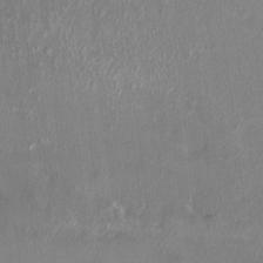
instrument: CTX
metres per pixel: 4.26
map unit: HNhu
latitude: 3.0836
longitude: 8.1984
